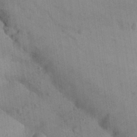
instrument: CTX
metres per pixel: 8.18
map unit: Aa
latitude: 31.7450
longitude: -146.7058
